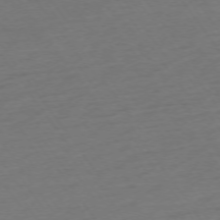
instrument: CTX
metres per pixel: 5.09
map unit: Ap
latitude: -74.2929
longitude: -83.6504
